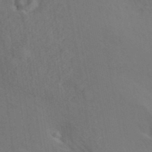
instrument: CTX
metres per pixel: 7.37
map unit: ANa
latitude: 39.8205
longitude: 20.3495
